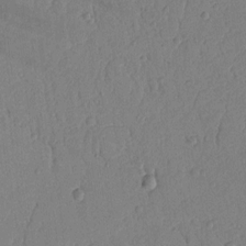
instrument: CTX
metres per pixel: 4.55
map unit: Ht
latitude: 9.4993
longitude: -78.6302
